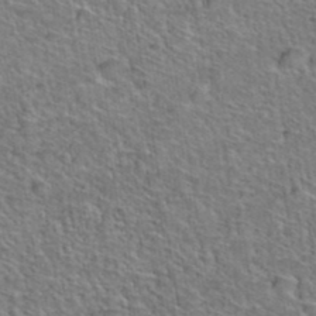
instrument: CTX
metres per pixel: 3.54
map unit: Hto
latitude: 38.5546
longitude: -44.8380
